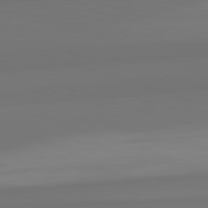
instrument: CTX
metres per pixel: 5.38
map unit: lApd
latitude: 82.7435
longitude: 158.4440
